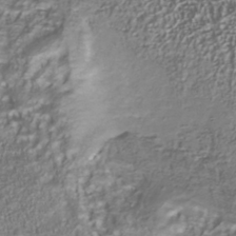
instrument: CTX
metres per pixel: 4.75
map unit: Nhu
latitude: -40.8597
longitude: -85.7261
